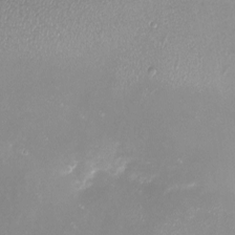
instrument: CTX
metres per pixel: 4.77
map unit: eHh
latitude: -6.7274
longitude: -78.2901
